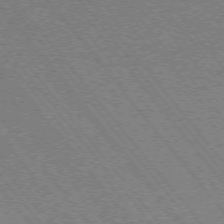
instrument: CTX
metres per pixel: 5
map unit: Ap
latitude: -75.8423
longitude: -95.4427
